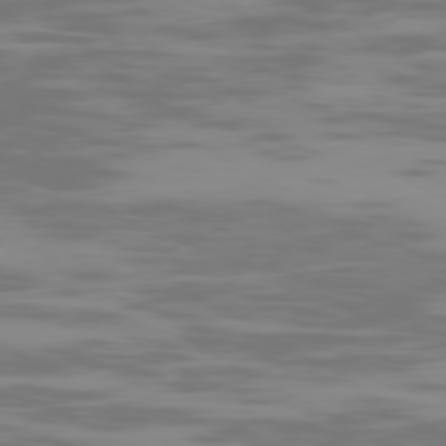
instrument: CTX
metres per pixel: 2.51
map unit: Ap
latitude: -79.8044
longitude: -102.2144
